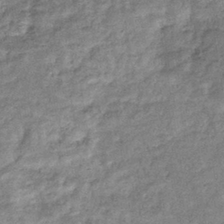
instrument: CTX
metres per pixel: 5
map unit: eHb
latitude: -37.4076
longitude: 79.0864
